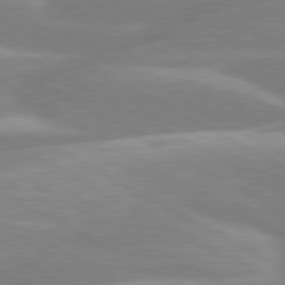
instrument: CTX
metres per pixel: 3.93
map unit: lApd
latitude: 80.1767
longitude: -134.6490
